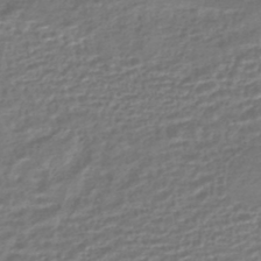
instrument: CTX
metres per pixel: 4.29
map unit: HNhu
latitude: -45.6722
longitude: 99.8611
